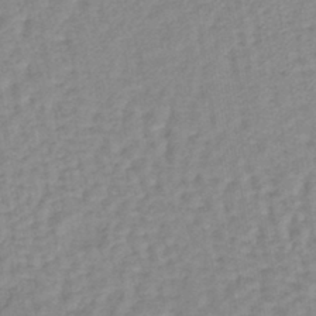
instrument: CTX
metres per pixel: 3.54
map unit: lHb
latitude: -40.7274
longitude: 64.2740
